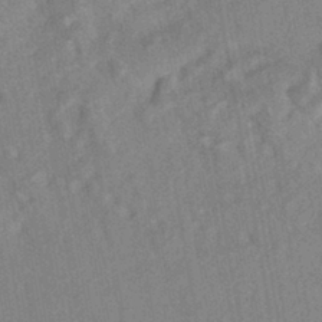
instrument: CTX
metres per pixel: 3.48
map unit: HNhu
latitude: -42.1794
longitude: 91.8801
